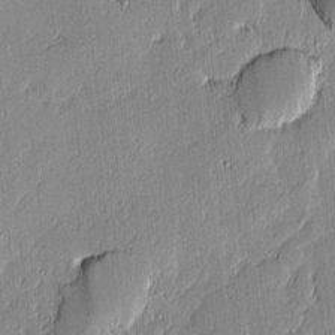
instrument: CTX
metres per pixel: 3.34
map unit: lAvf
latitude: -0.6330
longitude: -107.2726
